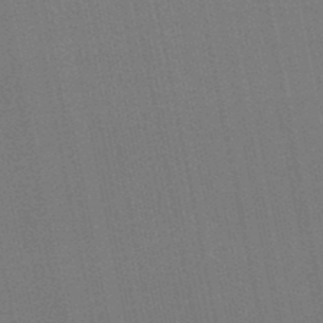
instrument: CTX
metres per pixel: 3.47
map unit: lHb
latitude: -46.7463
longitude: 78.1228
